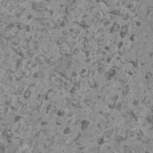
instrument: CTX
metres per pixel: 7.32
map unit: HNhu
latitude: 0.9891
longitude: 4.8030
